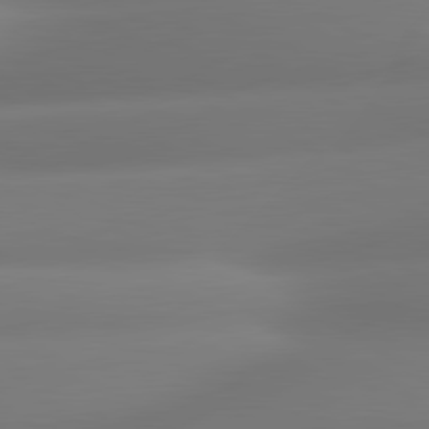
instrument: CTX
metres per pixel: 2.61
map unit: lApd
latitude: 80.8947
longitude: -165.1403
